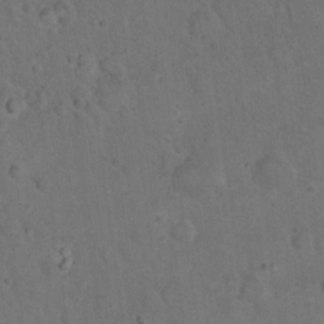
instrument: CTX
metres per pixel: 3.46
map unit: eHh
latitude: 20.1767
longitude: -61.9528
